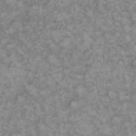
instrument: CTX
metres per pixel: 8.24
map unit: eHh
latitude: 13.1214
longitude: -64.0444
